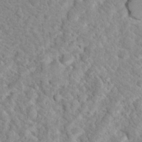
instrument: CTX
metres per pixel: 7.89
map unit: Nhu
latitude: 16.7057
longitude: -31.5183
